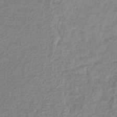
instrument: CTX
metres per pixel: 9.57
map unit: lHb
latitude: -41.8044
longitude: 72.0850
